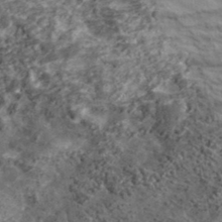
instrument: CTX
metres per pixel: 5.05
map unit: lHvf
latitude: 38.4790
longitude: -89.5183
